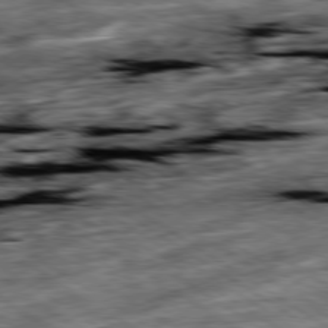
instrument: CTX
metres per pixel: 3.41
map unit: Ap
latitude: -79.6910
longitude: -51.2914
